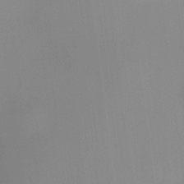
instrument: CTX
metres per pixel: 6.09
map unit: HNhu
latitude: 10.9703
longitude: 9.6533
